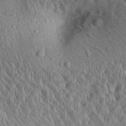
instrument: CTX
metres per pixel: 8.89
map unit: Aa
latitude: 29.9528
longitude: -137.5749
